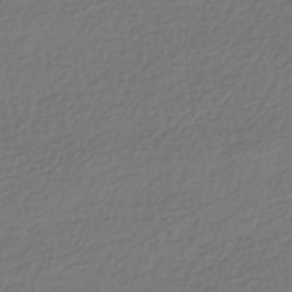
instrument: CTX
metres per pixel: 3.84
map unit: HNhu
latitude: -43.6532
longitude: 97.1998
